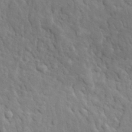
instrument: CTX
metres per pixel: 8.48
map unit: lHvf
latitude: 34.8947
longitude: -86.9891
